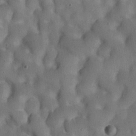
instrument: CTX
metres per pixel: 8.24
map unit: Nve
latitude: -25.3698
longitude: 107.3321
